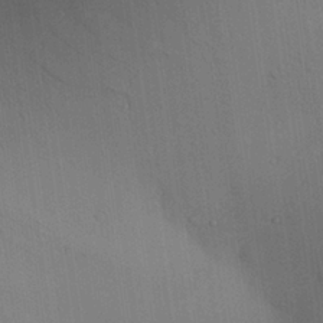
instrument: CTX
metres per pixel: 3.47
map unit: Aa
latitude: 26.4223
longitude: -137.9150
